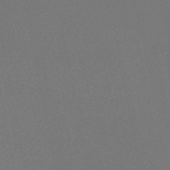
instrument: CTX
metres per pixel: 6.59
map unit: lHb
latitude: -47.5966
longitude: 68.5384
